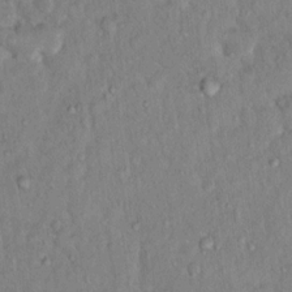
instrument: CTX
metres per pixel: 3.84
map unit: Hto
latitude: 13.3860
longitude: -37.2537
